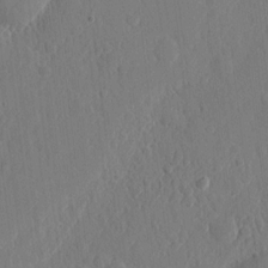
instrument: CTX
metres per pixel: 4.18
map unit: eHh
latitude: 6.4412
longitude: -72.9892
